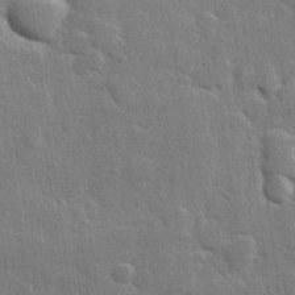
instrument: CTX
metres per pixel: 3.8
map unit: Hve
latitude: 25.6882
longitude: 149.4833
